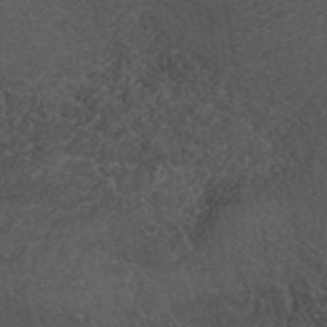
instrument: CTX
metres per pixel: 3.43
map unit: ANa
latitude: 44.7624
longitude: 38.7463
